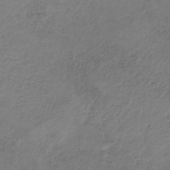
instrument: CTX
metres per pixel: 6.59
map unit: HNb
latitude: -33.1809
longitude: 56.2172
